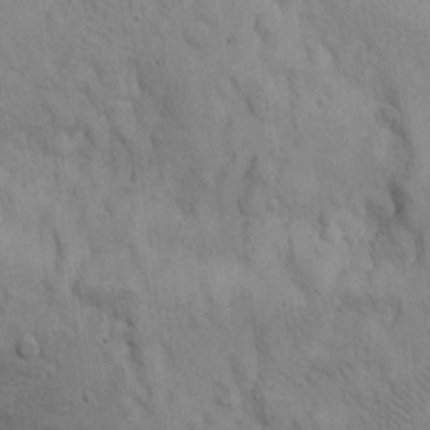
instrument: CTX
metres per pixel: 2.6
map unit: eHh
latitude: -8.4818
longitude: -68.9513
